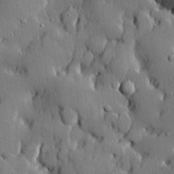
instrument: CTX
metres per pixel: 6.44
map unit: lHvf
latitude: 21.1592
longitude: 145.3510
